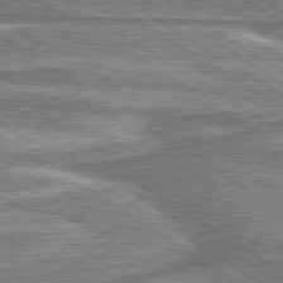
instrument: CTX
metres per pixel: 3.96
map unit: lApd
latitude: 80.2900
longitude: 173.1809
